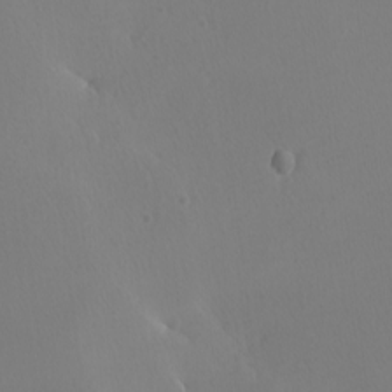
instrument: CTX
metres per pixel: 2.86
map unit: Nhu
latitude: -7.8422
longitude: -95.3104
